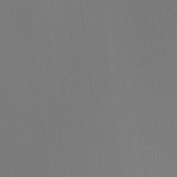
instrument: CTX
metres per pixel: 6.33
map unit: HNhu
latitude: 10.3656
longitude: 23.0298
